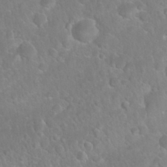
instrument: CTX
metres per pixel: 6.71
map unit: Nhu
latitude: 27.2726
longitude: -62.3468
